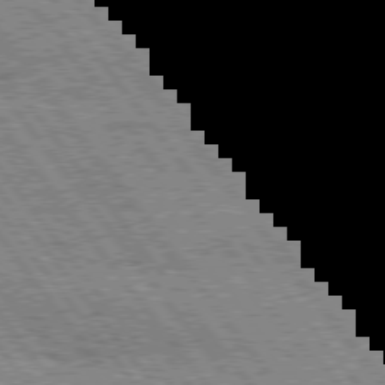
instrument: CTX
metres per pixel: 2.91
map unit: Hpe
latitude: 75.8961
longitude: -149.1781
